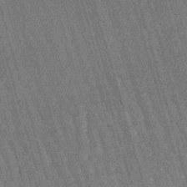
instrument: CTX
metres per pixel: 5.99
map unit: lHb
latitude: -45.7856
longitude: 77.8044
